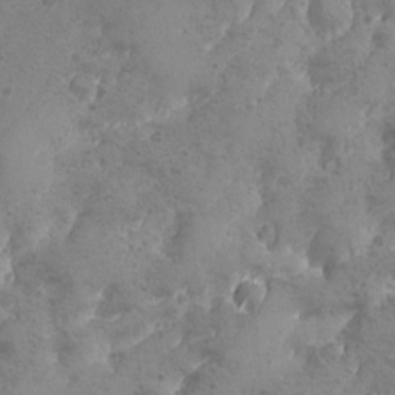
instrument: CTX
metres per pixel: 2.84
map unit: Ave
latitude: -8.2739
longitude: -118.8947
